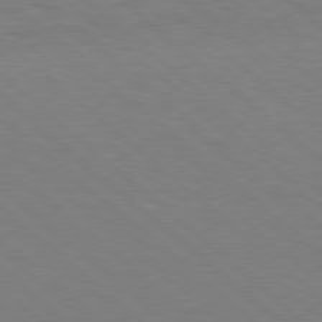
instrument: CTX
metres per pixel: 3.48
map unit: Hpe
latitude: 78.4223
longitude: -150.3656
